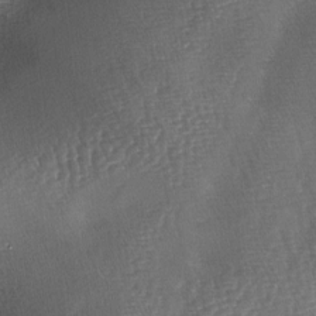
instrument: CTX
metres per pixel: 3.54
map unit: lAa
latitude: -4.8219
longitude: -128.8758
